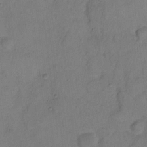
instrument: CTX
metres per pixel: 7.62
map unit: Hto
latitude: 5.9717
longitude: -62.3468
